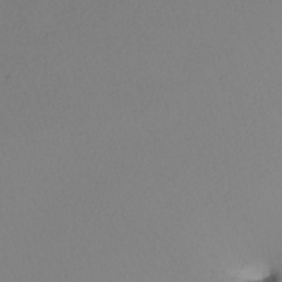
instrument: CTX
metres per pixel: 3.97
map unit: Nhu
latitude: -6.9352
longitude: -95.3860
